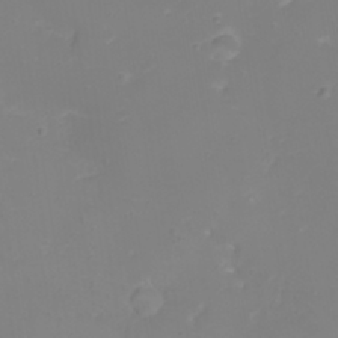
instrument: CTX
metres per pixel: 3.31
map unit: eHh
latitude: 22.0633
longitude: -64.7624
